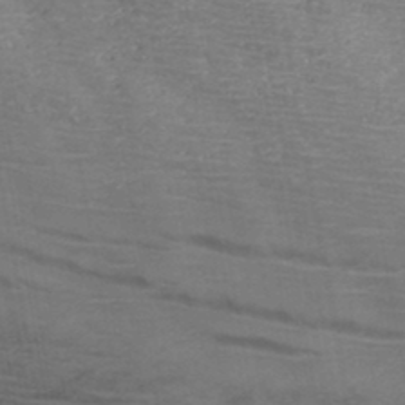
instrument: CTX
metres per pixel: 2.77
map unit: HNb
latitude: -45.8233
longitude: -46.6680
